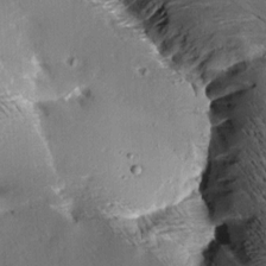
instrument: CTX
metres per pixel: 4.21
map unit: Aa
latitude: 9.8206
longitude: -140.6112
